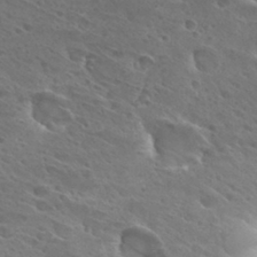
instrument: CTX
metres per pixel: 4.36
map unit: Hto
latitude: 28.5923
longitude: -39.7450
